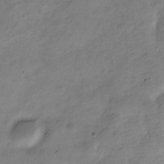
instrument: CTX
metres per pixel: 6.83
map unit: Nve
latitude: -24.1795
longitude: 105.9556
